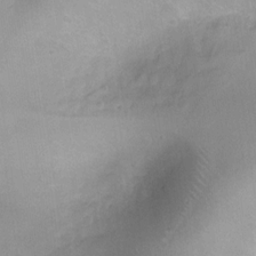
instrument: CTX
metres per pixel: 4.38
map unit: Ht
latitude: -5.4643
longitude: -19.3859
